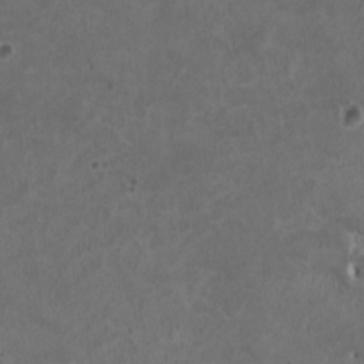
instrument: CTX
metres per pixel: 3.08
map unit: HNhu
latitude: 2.5734
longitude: -4.3089
